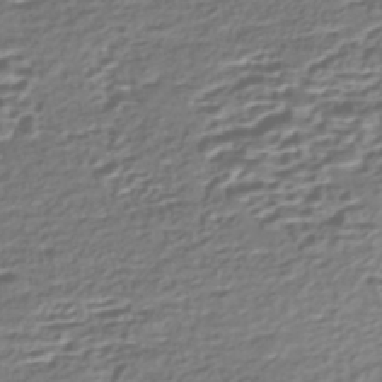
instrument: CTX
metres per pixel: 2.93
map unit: Nhe
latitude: -46.4818
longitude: -173.1592
